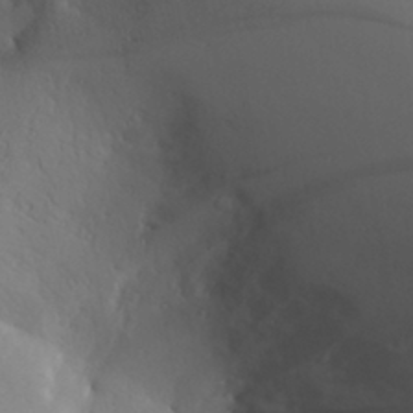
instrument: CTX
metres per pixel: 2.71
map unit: Aa
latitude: 30.1389
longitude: -141.4426
